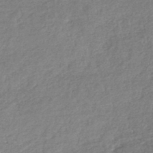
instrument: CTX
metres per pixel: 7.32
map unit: lHb
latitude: -44.6330
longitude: 70.8975
